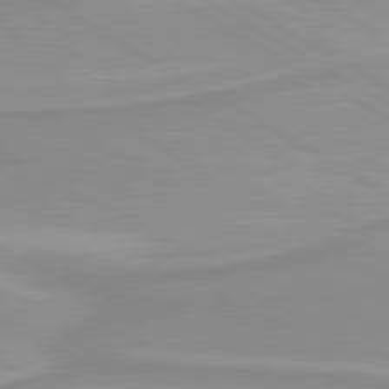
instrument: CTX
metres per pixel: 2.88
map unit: lApd
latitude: 80.0255
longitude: 171.6533
